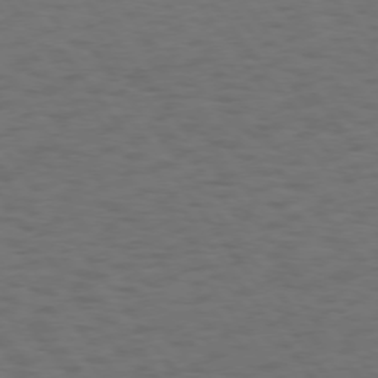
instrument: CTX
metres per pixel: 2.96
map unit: Hpe
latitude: 74.0633
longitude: -131.2726
